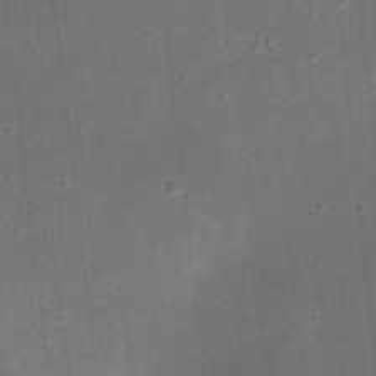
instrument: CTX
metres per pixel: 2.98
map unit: eHh
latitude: 24.2333
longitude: -70.7435
